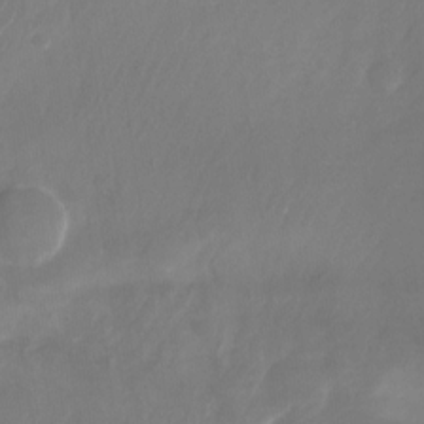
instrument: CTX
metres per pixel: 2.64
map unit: Nhu
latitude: -27.8044
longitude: -71.2915
